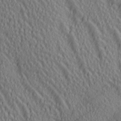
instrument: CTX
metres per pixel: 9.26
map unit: lAa
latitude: 5.4993
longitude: -117.1970
